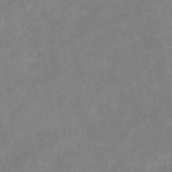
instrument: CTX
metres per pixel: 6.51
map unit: eHb
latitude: -34.9164
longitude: 74.5196
